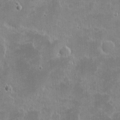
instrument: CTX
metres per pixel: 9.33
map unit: eHh
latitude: -1.7289
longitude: -85.4238
